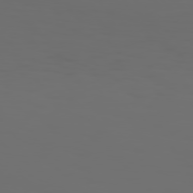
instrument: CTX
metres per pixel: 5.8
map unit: Hpe
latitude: 76.3845
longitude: -141.0269
